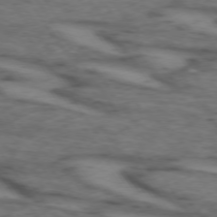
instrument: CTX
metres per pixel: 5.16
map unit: lApd
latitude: 73.5938
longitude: -71.7638
